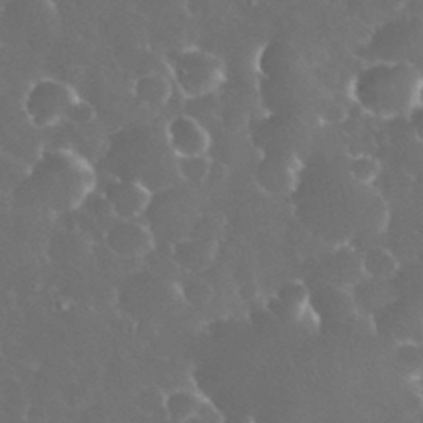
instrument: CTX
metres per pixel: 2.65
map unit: eHh
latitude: 34.2711
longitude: -63.4616
